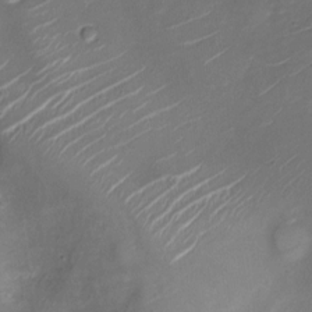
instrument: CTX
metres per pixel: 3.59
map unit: Nve
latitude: -20.3873
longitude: 104.5951
